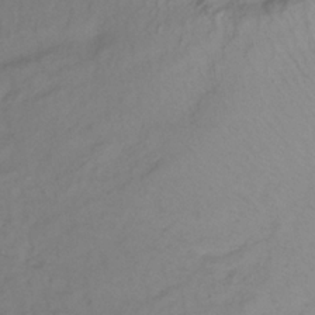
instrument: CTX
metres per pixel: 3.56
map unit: lHb
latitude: -33.5399
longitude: 66.3495
